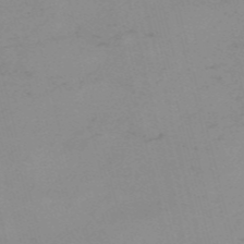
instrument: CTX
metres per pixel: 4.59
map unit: HNb
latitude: -56.2361
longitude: -43.3671
